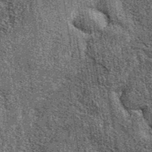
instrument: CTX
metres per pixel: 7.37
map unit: eAb
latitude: 37.9150
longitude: 107.5021
